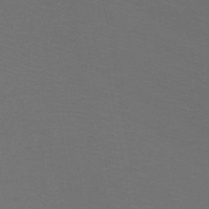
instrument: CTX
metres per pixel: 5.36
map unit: lHb
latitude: -43.2375
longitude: 53.0675
